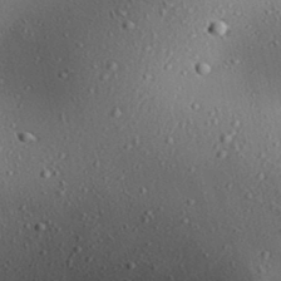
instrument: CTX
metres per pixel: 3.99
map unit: Aa
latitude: 31.2537
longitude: -134.2900
